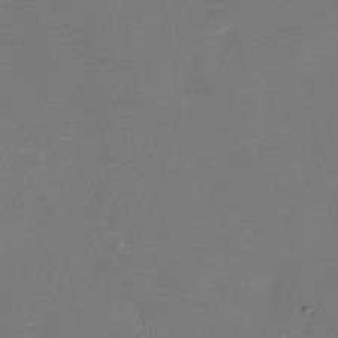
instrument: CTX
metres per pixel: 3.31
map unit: Nhu
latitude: -28.4629
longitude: -66.3656
